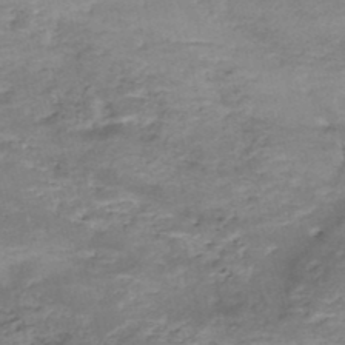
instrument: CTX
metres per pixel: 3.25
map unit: Nhe
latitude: -48.1417
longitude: -171.2348
